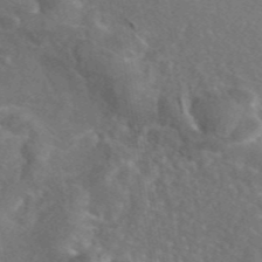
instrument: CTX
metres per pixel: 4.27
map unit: eAb
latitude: 45.8394
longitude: 109.0297
